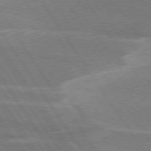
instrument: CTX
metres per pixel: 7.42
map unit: lApd
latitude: 74.5735
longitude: -66.3278
